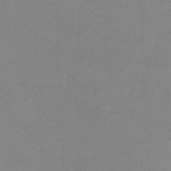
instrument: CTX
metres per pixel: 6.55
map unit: Ht
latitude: -8.2172
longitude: -37.3104
